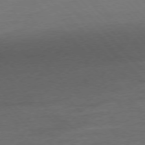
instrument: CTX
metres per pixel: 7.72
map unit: Ap
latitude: -77.5966
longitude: -95.2915
